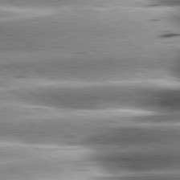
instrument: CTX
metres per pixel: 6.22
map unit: lApd
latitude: 80.3278
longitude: -142.2145
